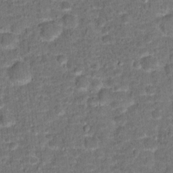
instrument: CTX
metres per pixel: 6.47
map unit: Hto
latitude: 15.5372
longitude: -38.9136
